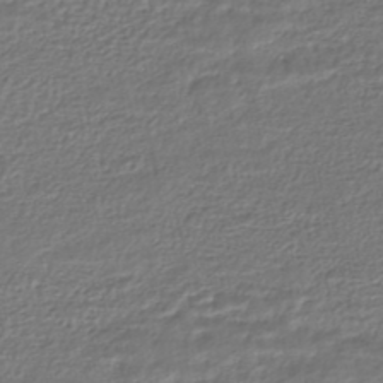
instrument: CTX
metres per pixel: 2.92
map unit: HNhu
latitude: -46.3117
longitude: 103.7289
